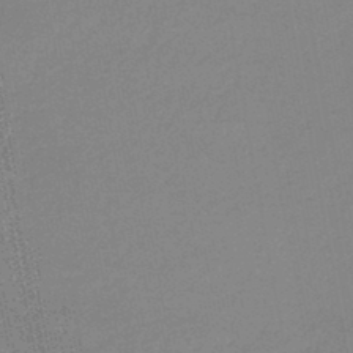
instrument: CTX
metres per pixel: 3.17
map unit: lHb
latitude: -46.2739
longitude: 68.8030
